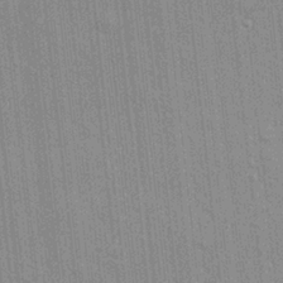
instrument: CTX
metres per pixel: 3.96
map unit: eHh
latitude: 4.9136
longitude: -74.3845
